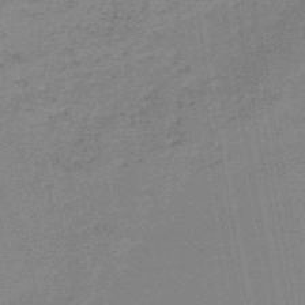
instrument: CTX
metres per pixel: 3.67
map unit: HNb
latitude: -44.2362
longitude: -41.8016
